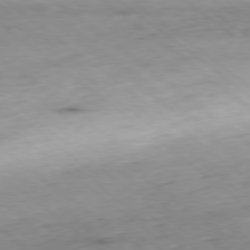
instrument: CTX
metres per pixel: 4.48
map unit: Hpe
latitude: -78.8975
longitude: 11.4832
